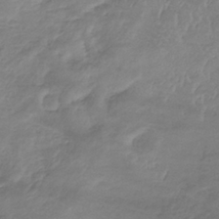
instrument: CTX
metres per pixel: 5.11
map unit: lHb
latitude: -34.0283
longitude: 71.3510
